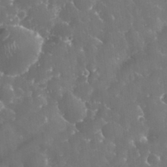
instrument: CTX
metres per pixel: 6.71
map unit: eHh
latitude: 33.8205
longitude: -63.2159
